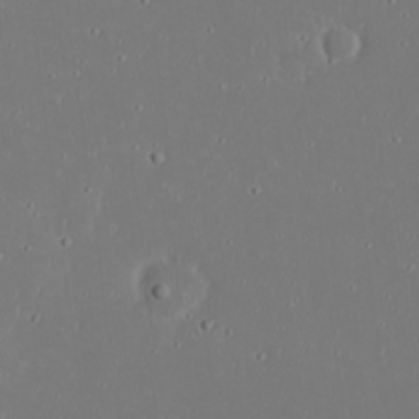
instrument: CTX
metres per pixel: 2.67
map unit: eHh
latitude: 20.3090
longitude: -72.5924
